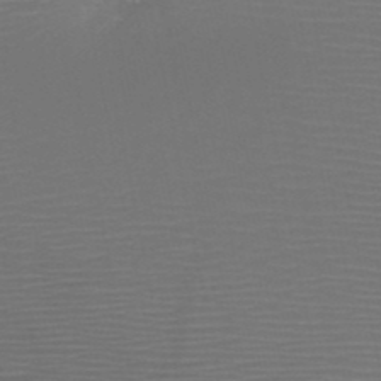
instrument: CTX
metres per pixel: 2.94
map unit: HNb
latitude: -48.8408
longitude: -44.5168
